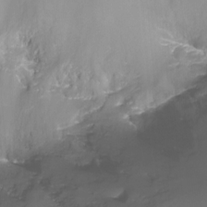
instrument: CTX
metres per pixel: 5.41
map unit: Nhu
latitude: -17.7100
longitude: -46.8380
